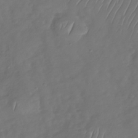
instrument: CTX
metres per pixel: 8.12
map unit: Nhu
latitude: -30.0661
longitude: -59.4426
